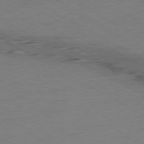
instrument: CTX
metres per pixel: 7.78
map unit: Ap
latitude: -79.4454
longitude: -57.3670
